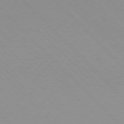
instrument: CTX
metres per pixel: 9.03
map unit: lApd
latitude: 76.5168
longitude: -85.3860
